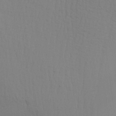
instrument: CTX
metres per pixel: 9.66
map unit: Aa
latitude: 27.4804
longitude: -131.6694
